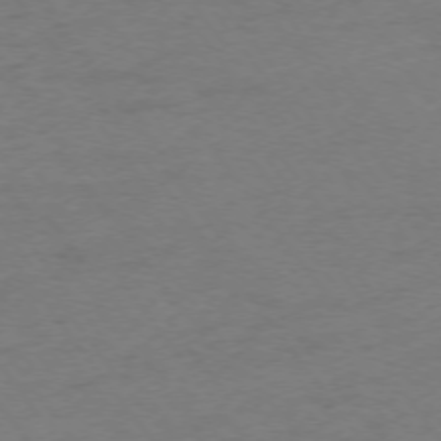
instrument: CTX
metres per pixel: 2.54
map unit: Ap
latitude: -75.3510
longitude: -73.3860
